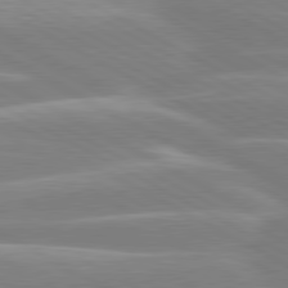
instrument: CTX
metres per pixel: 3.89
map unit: lApd
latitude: 80.3845
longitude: -134.5734
